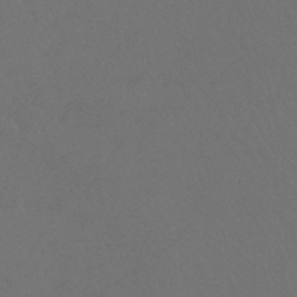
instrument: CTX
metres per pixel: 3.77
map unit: lHb
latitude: -45.1053
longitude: 69.1431
